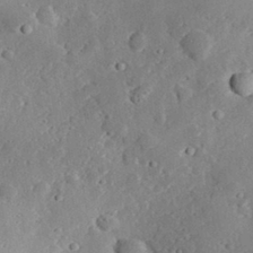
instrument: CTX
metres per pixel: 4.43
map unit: lHvf
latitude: 32.5168
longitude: -84.9703
